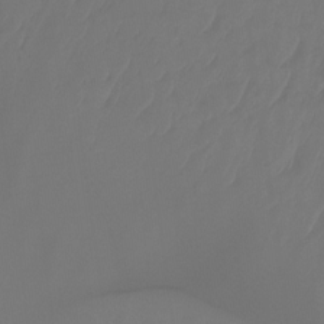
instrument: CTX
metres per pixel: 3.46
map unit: Htu
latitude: -14.4062
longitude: -49.3671
